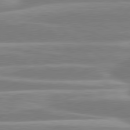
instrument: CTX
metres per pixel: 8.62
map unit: lApd
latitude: 80.7435
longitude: -130.9892
